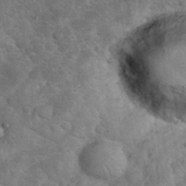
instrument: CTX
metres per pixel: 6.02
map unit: eHh
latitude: 37.2348
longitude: -66.8946
